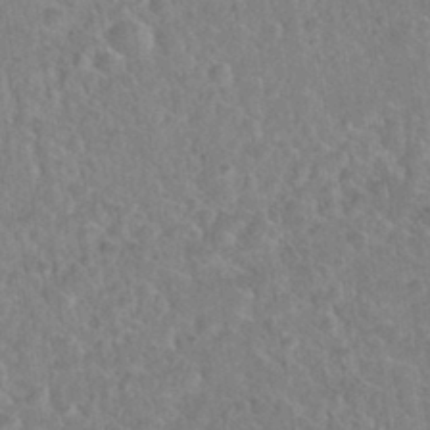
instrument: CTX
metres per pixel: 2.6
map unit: Nhu
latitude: 30.9703
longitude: -51.6882
